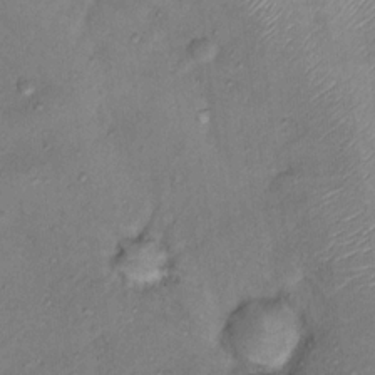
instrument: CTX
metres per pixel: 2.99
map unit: Nhu
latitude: 12.1011
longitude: -27.4427
